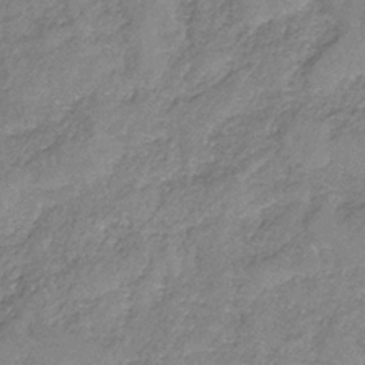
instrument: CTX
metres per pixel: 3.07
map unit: HNb
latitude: -33.4077
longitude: 59.1431
